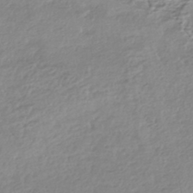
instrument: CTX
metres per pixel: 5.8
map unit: HNhu
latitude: -44.5196
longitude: 96.8975
